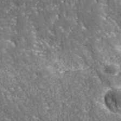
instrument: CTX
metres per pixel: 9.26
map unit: eHh
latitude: 43.2348
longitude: -90.9703
